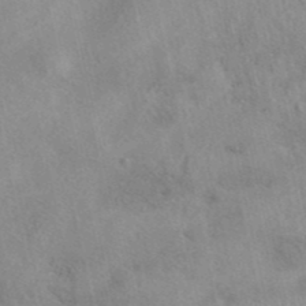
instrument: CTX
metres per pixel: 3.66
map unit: eAb
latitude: 40.1766
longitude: 109.2943
